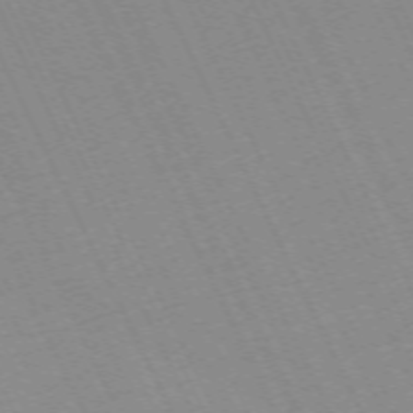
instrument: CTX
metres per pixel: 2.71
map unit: Hpe
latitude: -70.4251
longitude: 15.4644
